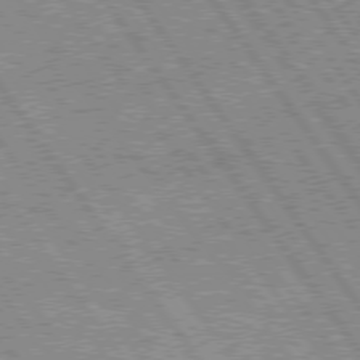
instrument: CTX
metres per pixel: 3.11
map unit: Hpe
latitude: 75.5371
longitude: -155.8394
